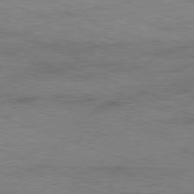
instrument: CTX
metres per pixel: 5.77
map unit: Ap
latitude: -81.6722
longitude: -73.8584
